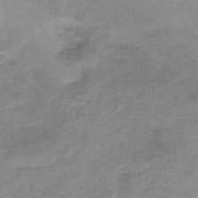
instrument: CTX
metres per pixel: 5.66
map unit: HNb
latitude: -32.9353
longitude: 62.0850
